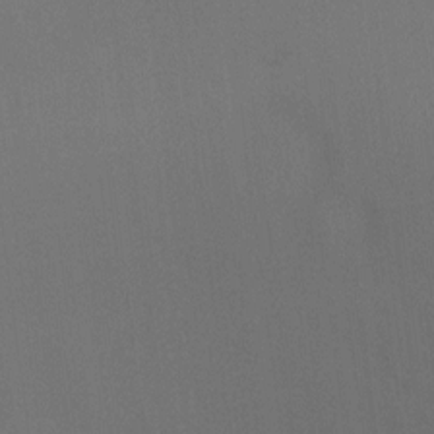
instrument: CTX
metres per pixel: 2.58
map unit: Ht
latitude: -9.5399
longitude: -32.7057
